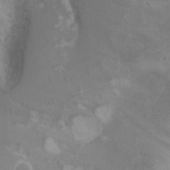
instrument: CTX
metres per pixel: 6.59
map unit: Nhu
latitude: 20.9703
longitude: -31.4994
